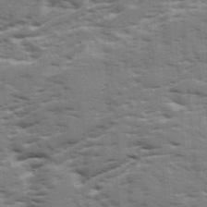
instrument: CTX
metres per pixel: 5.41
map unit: Ave
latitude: 17.8961
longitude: -129.7638
